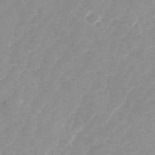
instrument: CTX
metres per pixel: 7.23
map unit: Nhu
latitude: -28.7652
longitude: -67.0080
